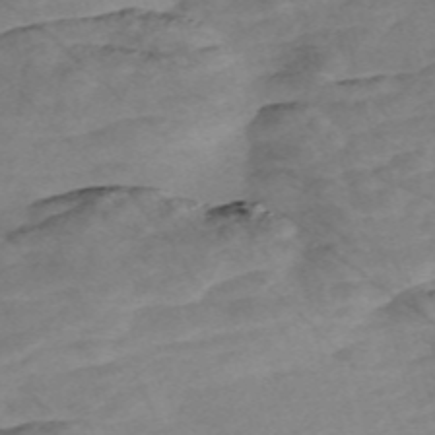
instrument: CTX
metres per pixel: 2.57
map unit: Nve
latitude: -57.8800
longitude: 61.2943
